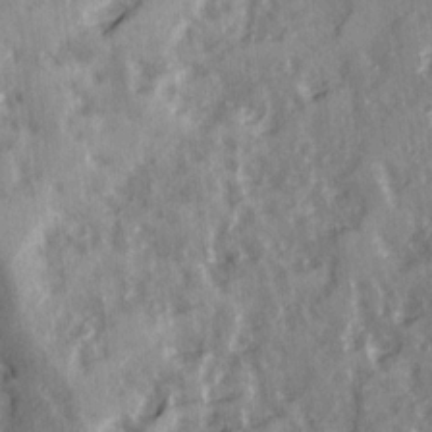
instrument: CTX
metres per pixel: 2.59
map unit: Ave
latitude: 14.8191
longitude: -131.7828
